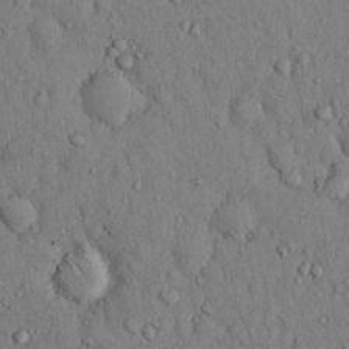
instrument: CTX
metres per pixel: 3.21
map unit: Hto
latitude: 13.0648
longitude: -58.2145
